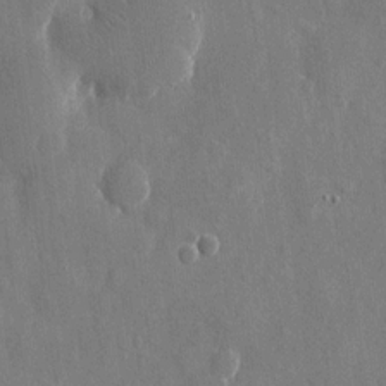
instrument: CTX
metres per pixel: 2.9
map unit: eHh
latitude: 9.9717
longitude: -69.5938
